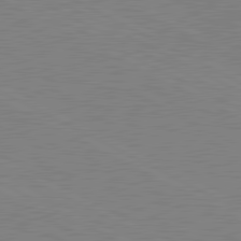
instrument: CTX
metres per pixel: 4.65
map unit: lApd
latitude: 80.9136
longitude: 150.6329
